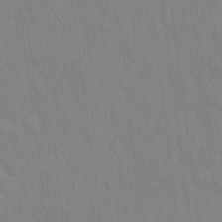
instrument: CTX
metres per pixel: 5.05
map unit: Hto
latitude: 16.1956
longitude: -57.7638
